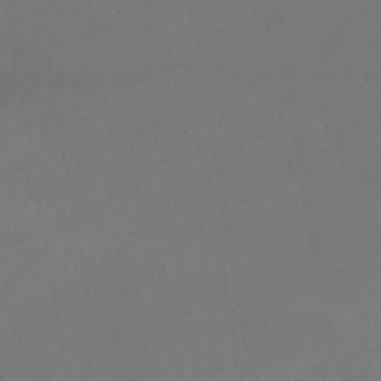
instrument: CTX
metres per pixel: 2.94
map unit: lHb
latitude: -45.8422
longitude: 66.8219
